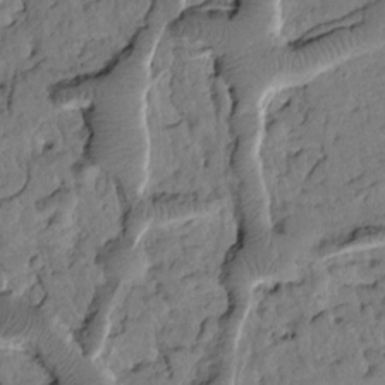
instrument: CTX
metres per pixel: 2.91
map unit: Htu
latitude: 1.5560
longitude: 177.3699
